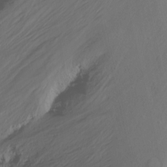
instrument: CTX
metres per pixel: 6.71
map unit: Nhu
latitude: -14.2551
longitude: -63.1026
